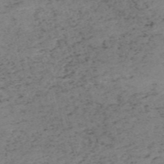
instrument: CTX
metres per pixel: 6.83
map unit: HNb
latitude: -54.7841
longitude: -46.5357
